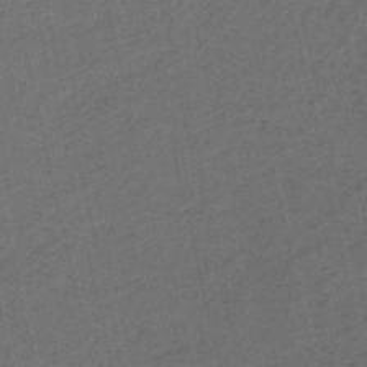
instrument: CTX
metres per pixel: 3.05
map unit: HNb
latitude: -47.7288
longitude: -41.4048
